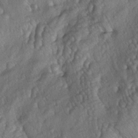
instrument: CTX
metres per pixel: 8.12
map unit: lAa
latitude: -5.6155
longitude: -126.0255
